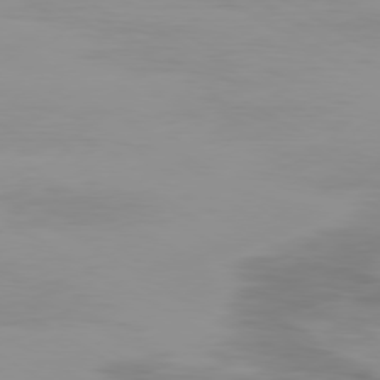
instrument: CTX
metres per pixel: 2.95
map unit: Ap
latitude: -79.6155
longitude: -92.1389
